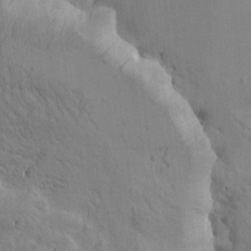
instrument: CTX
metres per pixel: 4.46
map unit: Htu
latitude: -1.7856
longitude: -175.5560
